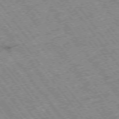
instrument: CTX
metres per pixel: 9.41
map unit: Hpe
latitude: -75.4644
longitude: -20.8002
